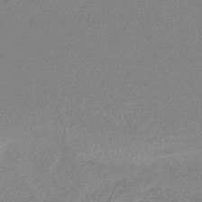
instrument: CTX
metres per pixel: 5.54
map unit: lHb
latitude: -42.7652
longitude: 75.1998
